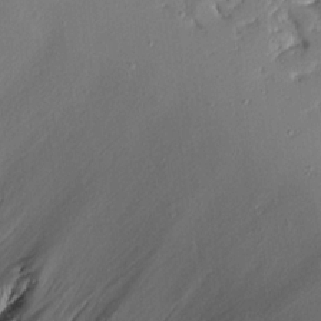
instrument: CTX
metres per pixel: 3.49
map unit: Ave
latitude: 15.1593
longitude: -140.1388
